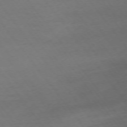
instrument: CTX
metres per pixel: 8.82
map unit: Ap
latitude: -75.0298
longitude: -83.4237
